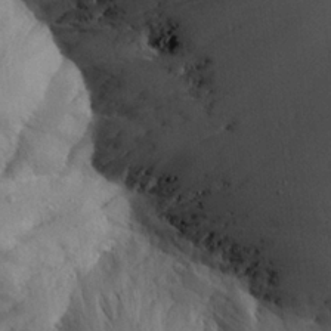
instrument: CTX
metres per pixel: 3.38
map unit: Aa
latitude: 25.8772
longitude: -128.9702
